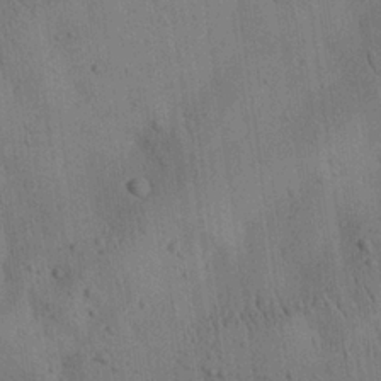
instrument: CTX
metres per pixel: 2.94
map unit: Aa
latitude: 25.4615
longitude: -137.9717
